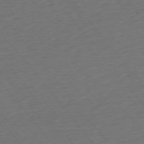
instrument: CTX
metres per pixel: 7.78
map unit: Ap
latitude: -75.4644
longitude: -83.1025
